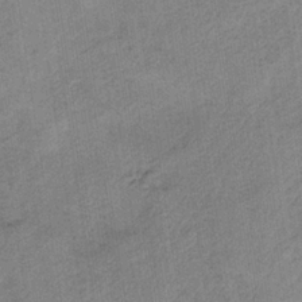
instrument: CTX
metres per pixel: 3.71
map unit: HNb
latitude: -33.2376
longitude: 62.6140
